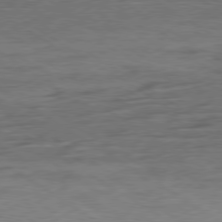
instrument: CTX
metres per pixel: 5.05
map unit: Ap
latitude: -80.1606
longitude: -53.0270
